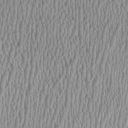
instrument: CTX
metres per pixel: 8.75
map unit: HNhu
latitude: -1.3510
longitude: -0.4790
